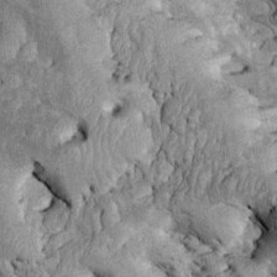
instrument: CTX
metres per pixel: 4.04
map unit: Htu
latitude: -1.8612
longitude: 148.9353
